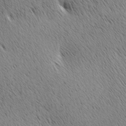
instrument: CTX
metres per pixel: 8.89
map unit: lAa
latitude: 10.2712
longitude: -107.7072
